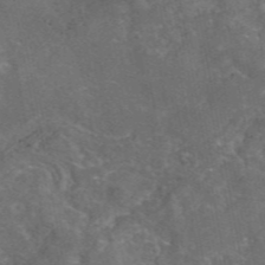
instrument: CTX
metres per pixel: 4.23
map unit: eAb
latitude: 46.1956
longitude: 116.6518
